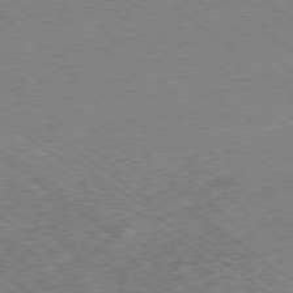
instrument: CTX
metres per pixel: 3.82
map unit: Hpe
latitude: -79.0297
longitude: -15.9528
